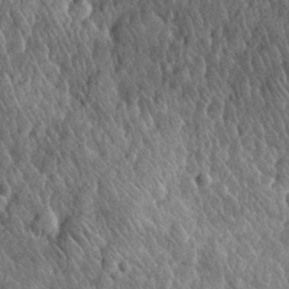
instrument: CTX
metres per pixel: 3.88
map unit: eHh
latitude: 31.5183
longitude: -69.3671
